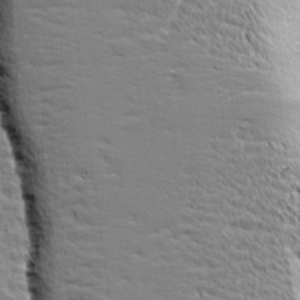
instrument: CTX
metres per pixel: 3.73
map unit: lHvf
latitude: 25.2914
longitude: 143.5966
